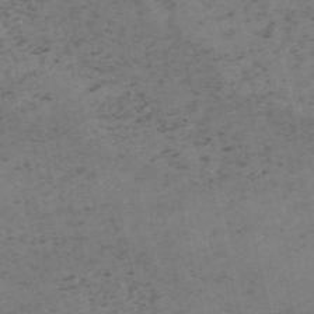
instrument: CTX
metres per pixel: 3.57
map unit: HNb
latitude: -55.2187
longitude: -48.2522
